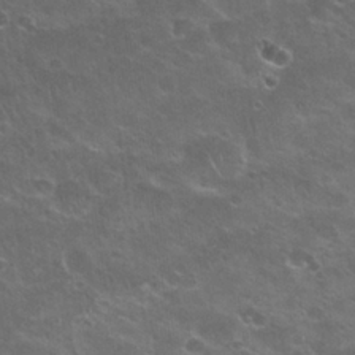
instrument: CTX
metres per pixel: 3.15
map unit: Nhu
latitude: 24.7624
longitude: -50.8569
